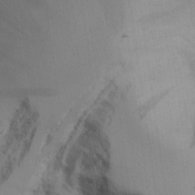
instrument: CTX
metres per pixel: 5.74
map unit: Aa
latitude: 25.5182
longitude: -131.9528
